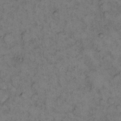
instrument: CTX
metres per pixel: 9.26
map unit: eHh
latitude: 12.7435
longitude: -63.7639
